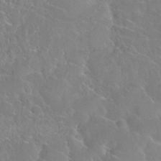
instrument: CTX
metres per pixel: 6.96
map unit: Nhu
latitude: 28.4979
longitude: -52.3279
